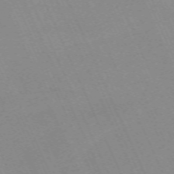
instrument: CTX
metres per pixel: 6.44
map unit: Nhu
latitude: -67.2565
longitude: 39.4266
